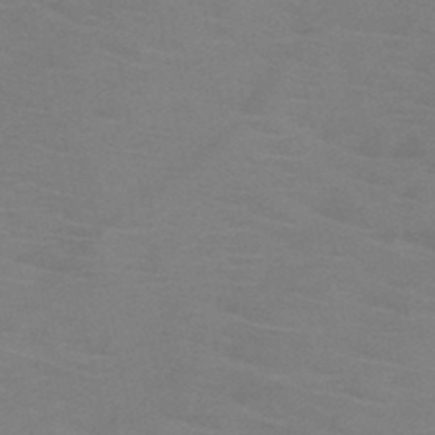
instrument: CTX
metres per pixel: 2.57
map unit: HNb
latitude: -46.3495
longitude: -46.6869
